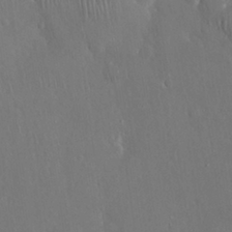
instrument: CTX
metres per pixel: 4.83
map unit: Nhu
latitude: 28.4223
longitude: -67.0836
